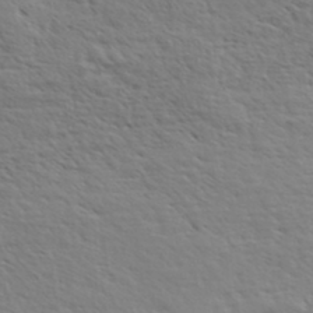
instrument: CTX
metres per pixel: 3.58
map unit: eHh
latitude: 36.5357
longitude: -139.0836
